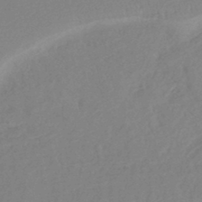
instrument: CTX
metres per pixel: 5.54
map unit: lHb
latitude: -42.9163
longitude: 75.1620
